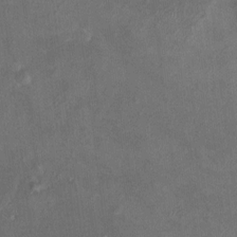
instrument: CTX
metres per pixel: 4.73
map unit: HNhu
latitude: 6.0822
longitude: 3.4265
